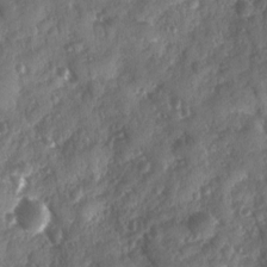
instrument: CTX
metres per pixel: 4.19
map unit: Ave
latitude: 10.6302
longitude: -103.1214
